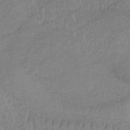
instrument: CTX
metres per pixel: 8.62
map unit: eHb
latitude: -33.4077
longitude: 68.5006
